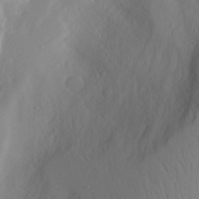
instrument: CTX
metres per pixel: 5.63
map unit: Aa
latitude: 27.5938
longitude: -146.7813
